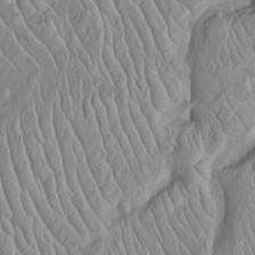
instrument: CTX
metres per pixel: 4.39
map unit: Htu
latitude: -5.9178
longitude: 152.3873
